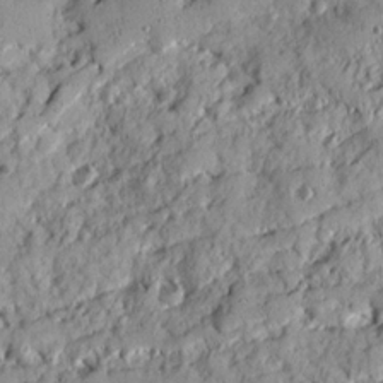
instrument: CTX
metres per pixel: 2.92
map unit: Ave
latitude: 20.4601
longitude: -129.6694
